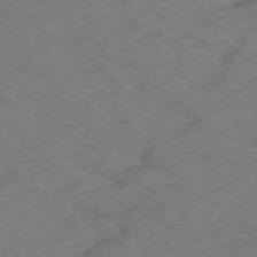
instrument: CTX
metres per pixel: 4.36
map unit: Ap
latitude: -76.3495
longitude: -78.4034
